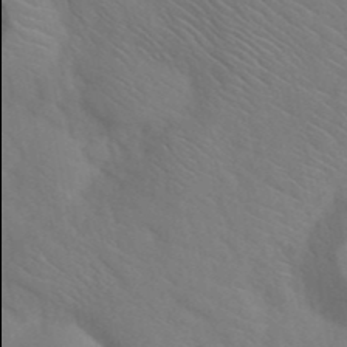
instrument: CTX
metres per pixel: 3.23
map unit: ANa
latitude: 42.2712
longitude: 54.0094
